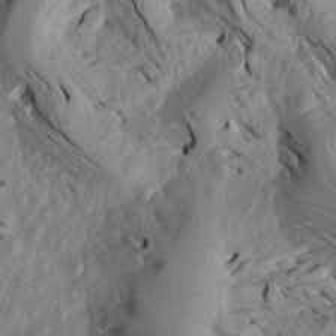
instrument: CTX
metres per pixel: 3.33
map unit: Aa
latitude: 18.2900
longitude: -144.7624
